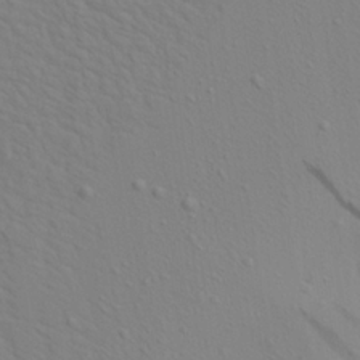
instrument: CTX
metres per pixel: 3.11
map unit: Aa
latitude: 18.8758
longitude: -142.1767
